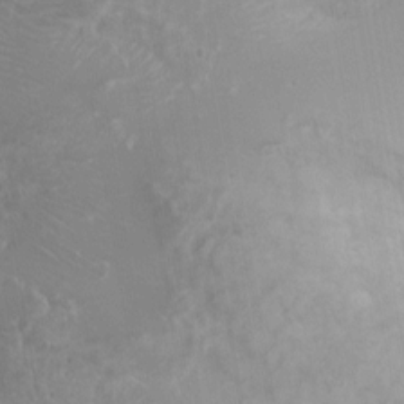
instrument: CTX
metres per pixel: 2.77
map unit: Nhu
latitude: 2.3278
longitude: -15.2348
